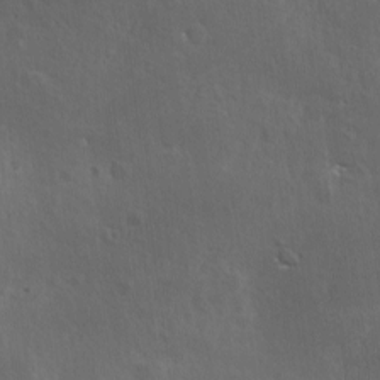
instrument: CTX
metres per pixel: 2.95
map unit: Ave
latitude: 0.0633
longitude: -113.7638
